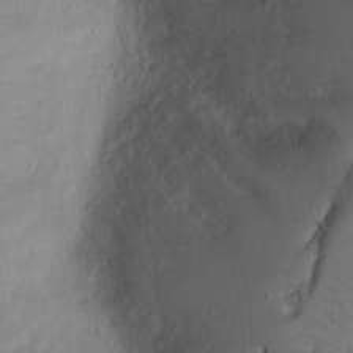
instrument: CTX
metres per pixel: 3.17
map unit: Nhu
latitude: 19.6882
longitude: -73.3104
